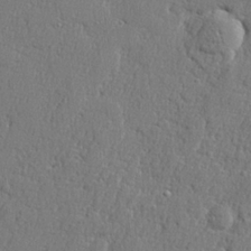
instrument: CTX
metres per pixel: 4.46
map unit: lHvf
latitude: 23.4804
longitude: 141.4265
